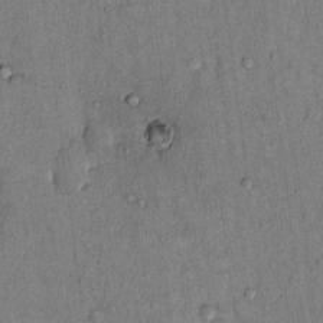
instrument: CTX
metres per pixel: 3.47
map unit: Hto
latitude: 12.6869
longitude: -58.8569
